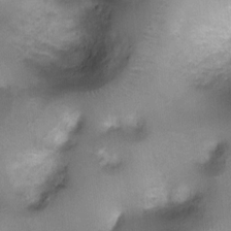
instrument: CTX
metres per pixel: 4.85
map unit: Ht
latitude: -0.7464
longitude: -20.4979
